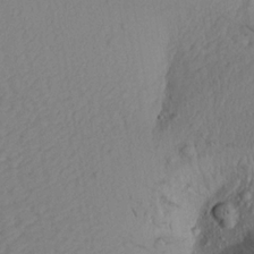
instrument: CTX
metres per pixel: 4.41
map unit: Aa
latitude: 17.3104
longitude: -144.4223
